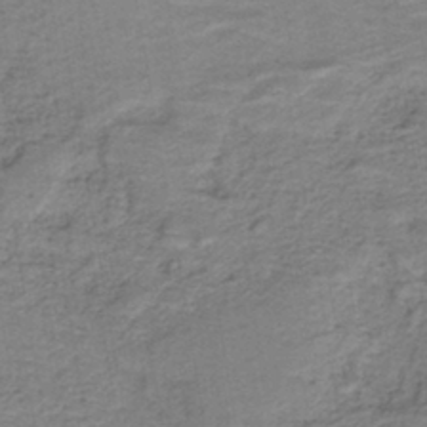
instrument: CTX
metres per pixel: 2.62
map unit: lHb
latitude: -40.3117
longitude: 53.1053
